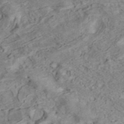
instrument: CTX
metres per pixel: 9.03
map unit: ANa
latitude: 41.4615
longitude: 15.8234
